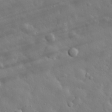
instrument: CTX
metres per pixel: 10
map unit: eHh
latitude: 28.9891
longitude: -78.6491
